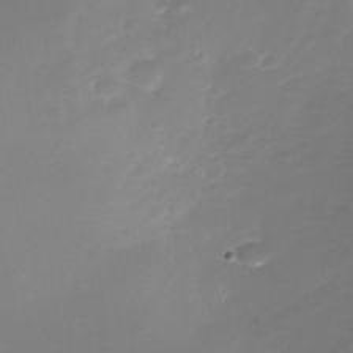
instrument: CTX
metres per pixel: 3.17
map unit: Nhe
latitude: -35.1620
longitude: -92.1011
